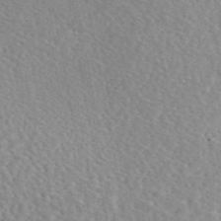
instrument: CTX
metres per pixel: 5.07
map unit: eAb
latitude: 45.6127
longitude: 112.1417
